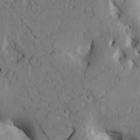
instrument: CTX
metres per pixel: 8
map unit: Htu
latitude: -2.9163
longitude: 168.8219
